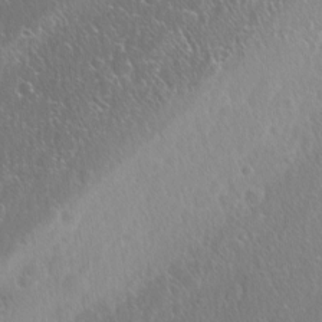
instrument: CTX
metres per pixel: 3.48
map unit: Ave
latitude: 0.0822
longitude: -113.4615
